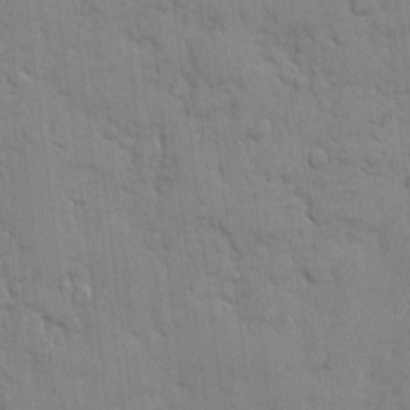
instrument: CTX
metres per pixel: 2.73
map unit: eHh
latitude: 9.2915
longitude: -66.8569
